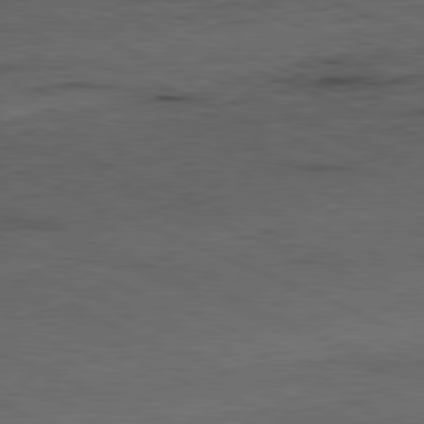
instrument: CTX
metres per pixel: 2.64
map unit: Ap
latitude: -81.4455
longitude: -70.7435
